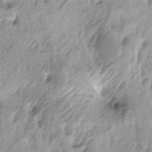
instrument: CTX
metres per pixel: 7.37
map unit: lAa
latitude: -5.0297
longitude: -125.4993
